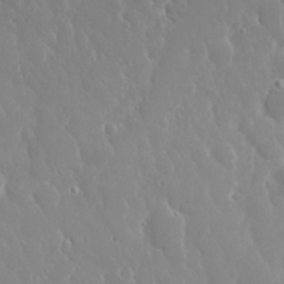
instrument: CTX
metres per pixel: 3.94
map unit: Nhu
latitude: 24.7813
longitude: -61.2915
